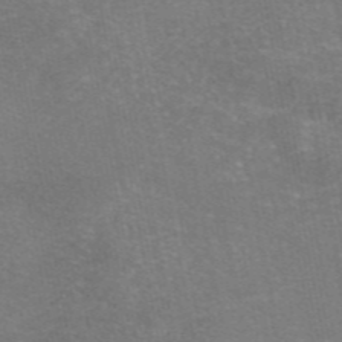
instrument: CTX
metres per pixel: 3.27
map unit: eAb
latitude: 46.7624
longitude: 105.6533
